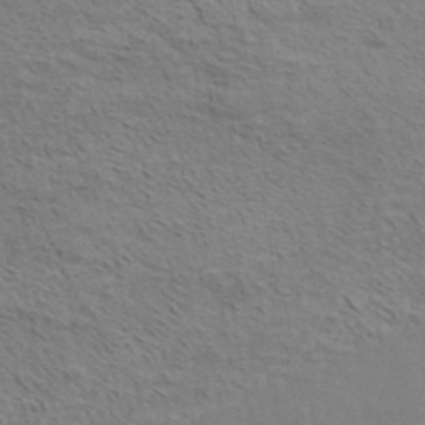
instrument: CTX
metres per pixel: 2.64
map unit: ANa
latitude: 39.3482
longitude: 19.7856
